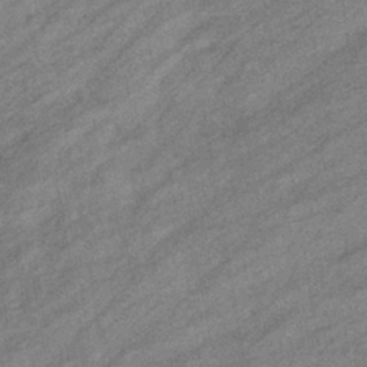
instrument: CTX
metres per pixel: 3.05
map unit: eHb
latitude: -39.6155
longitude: 82.1039
